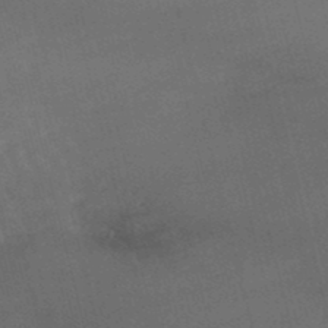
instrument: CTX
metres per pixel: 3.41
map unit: lHb
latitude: -47.7099
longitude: 76.4440
